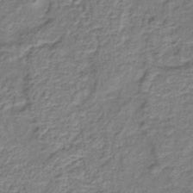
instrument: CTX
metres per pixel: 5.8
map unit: lHb
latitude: -40.7463
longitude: 62.1416
